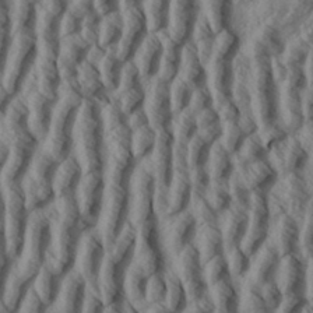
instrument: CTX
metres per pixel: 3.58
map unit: Aa
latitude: 34.1388
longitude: -139.3482
